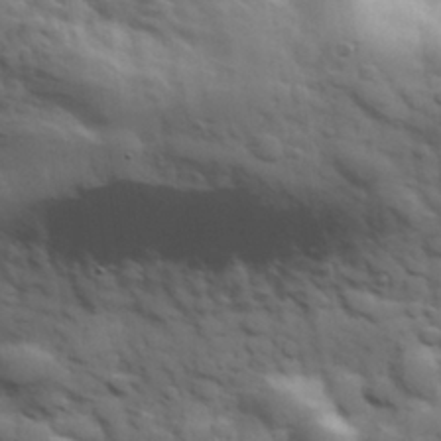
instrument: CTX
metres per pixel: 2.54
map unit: Hve
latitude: 31.9906
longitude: 150.5952
